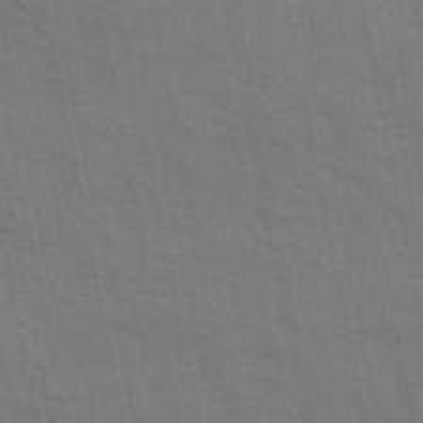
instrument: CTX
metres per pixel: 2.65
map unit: ANa
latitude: 48.6868
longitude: -77.1592
